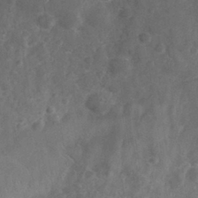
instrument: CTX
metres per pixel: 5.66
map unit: eHh
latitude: 30.8947
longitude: -70.8380
